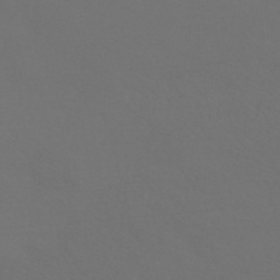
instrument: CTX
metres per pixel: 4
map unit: HNhu
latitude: -43.7855
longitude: 94.1605
